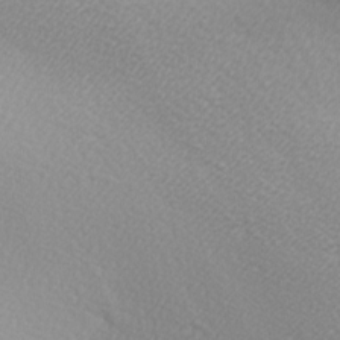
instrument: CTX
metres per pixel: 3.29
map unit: lAa
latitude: -5.5210
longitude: -122.0444
